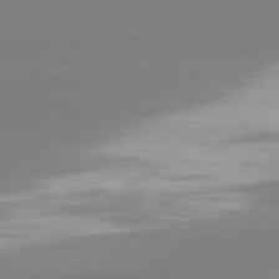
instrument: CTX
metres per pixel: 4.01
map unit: lApd
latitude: 81.6316
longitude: 176.4062
